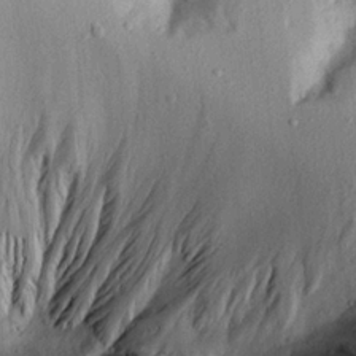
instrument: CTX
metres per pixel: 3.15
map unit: Aa
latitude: 19.6316
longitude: -146.1578
